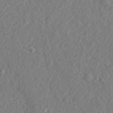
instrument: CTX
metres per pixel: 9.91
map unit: lHvf
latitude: 23.4993
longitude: 143.6721
